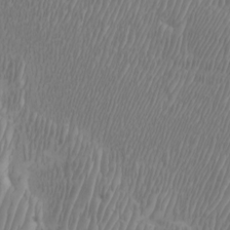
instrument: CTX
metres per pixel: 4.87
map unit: Htu
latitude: -3.9367
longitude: -72.8380
